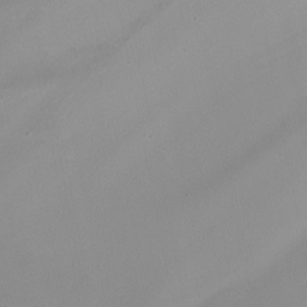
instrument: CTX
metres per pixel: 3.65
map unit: Nhu
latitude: -7.5210
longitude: -77.6316
